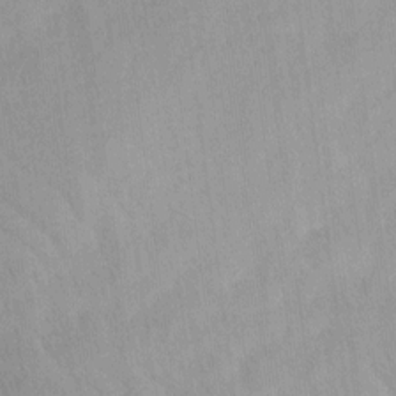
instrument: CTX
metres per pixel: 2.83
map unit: Ave
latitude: 12.1578
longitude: -106.5546
